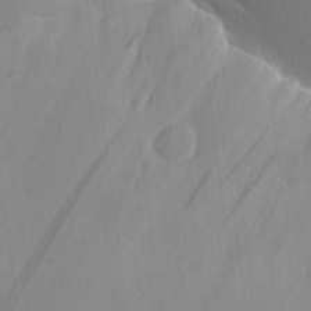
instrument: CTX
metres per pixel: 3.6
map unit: Aa
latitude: 27.3482
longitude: -137.4805
